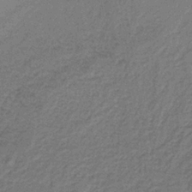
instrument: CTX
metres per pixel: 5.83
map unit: lHb
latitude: -37.1242
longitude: 59.5588
